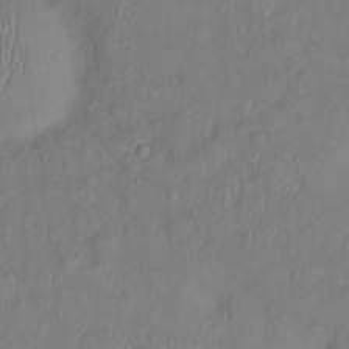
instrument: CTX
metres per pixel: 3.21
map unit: Ht
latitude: 1.0080
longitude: -14.2145
